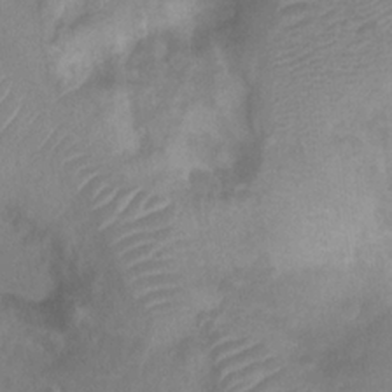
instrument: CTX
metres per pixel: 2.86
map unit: Htu
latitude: 2.5734
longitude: -21.7639
